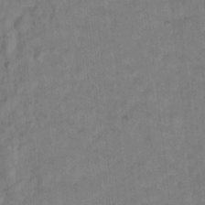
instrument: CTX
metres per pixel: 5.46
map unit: Hto
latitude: 12.7058
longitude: -36.4601
